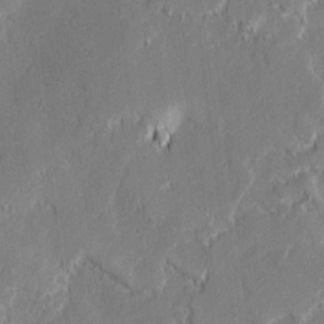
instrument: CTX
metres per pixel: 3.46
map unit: lAvf
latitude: 0.1011
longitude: -108.3467
